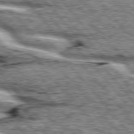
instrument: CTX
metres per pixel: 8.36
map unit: lApd
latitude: 76.0255
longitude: -82.1766
